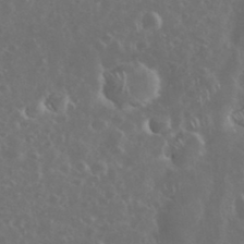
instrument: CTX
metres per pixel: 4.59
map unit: eHh
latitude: 34.4790
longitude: -60.8947
